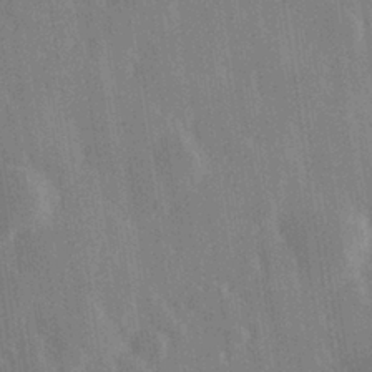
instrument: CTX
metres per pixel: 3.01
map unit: Hve
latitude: 28.1578
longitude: 147.2187
